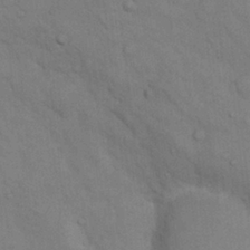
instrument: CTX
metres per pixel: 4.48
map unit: Nhu
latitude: 7.8961
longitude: -24.2333
